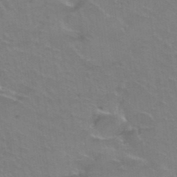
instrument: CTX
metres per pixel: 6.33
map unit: Hto
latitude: 38.6868
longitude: -41.9717
